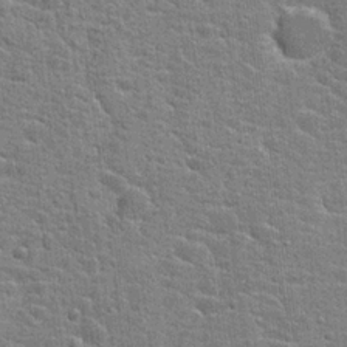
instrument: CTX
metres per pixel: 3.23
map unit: Hto
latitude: 21.2537
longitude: -43.9339
